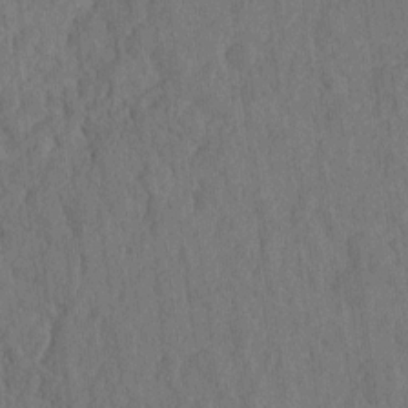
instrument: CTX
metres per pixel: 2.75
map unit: eHh
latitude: -2.4251
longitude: 14.3496
